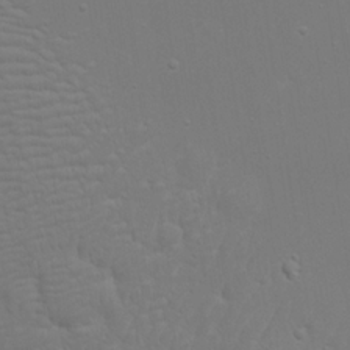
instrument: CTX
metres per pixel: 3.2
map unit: eHh
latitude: 17.9717
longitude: -71.8961
